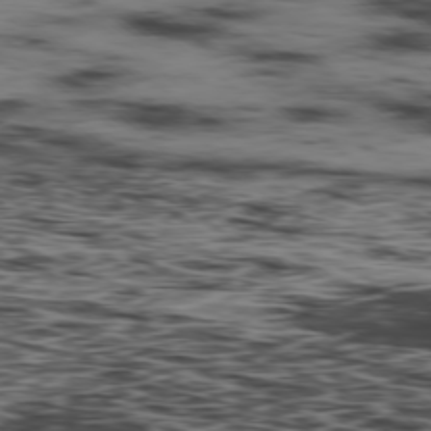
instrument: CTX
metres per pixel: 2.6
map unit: Hpe
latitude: -78.9352
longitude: 12.8786
